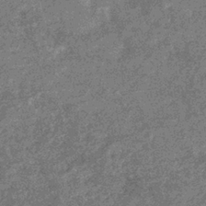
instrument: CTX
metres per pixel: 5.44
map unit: eHb
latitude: -35.7855
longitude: 76.7274
